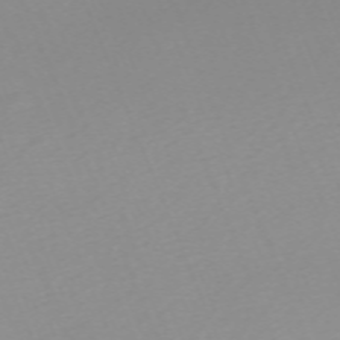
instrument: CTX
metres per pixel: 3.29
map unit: Nhu
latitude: -67.2376
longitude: 38.0472
